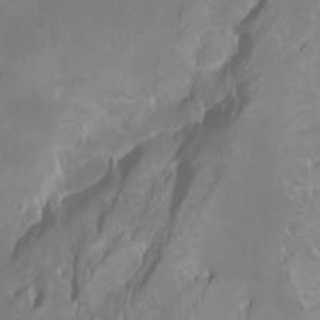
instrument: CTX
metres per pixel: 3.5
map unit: Nhu
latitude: -10.1606
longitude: -69.0836
